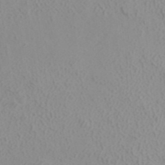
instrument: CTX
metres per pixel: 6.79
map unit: ANa
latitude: 40.5167
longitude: 22.8597
